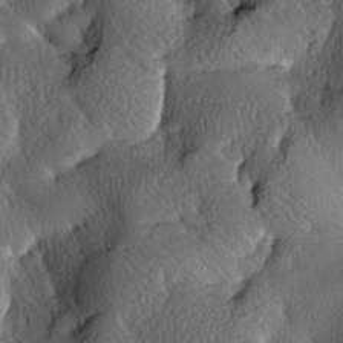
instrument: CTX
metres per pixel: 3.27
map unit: lAa
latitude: -7.3509
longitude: -124.4412
